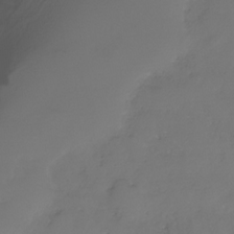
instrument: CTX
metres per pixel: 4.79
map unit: Nhe
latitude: -32.9731
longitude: -93.3481
